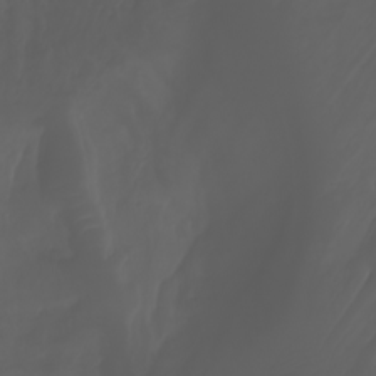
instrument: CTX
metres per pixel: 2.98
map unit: Nhu
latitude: -7.5777
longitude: -84.2901
